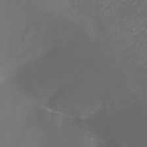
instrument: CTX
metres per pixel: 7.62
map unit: Ht
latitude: -3.2186
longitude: -61.2537
